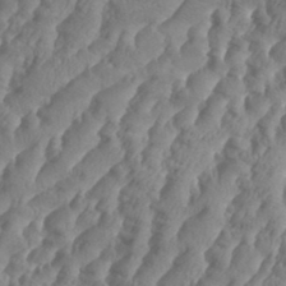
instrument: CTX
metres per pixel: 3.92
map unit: Aa
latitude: 34.6490
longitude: -136.5168
